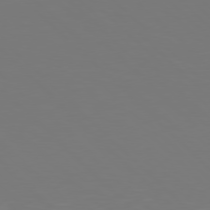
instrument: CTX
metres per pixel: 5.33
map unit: Hpe
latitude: 77.2915
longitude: -171.5560
